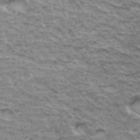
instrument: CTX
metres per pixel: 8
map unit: Hto
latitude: 36.3656
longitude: -42.7435
